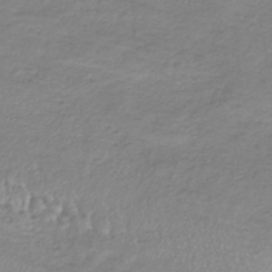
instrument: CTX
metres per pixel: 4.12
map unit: lHb
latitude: -40.7085
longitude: 71.8422
